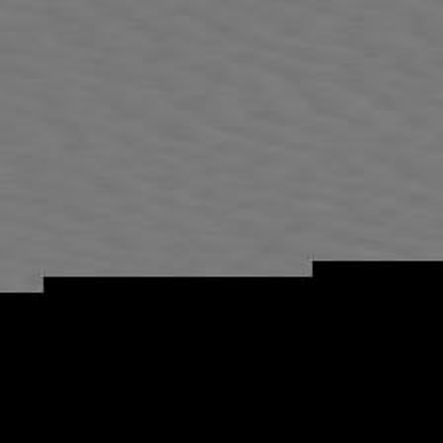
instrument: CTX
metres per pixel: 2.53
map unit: Hpe
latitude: 75.4049
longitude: -133.1214
